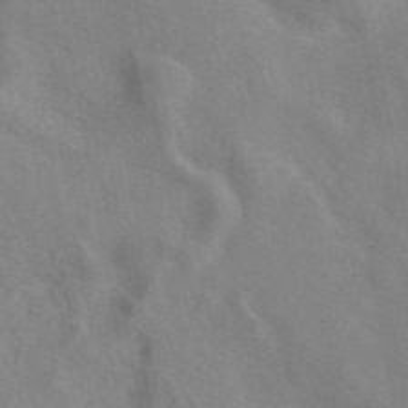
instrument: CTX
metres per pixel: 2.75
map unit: eAb
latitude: 41.2159
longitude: 108.0094
